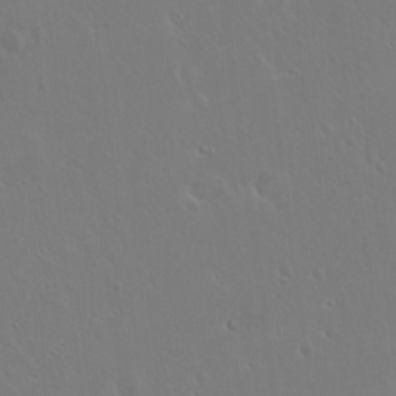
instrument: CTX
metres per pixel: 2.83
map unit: Hto
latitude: 17.6316
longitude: -57.1025
